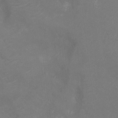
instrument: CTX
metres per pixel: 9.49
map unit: Ht
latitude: -11.3888
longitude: -20.8569
